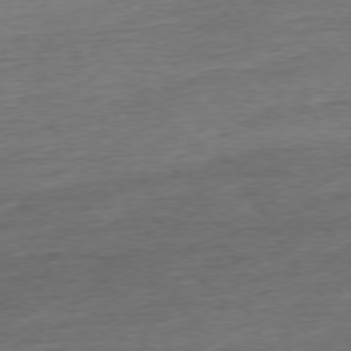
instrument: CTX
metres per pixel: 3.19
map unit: Ap
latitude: -76.9353
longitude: -97.5371
